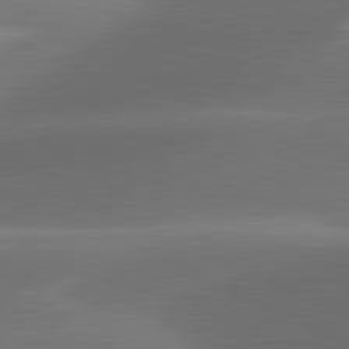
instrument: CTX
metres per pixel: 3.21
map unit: lApd
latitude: 81.5560
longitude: 133.7100
